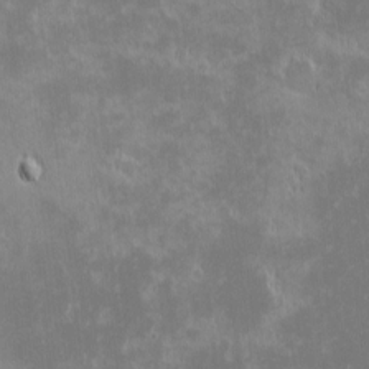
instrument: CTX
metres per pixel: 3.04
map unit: eHh
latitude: -1.5022
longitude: -84.9703
